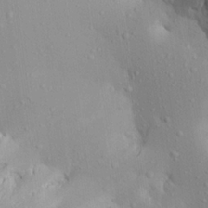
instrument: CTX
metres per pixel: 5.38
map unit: Aa
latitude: 22.8002
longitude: -146.2712
